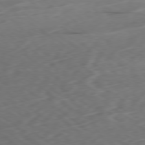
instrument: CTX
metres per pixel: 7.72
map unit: Ap
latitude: -79.5210
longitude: -72.8002
